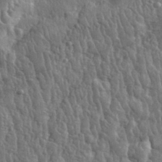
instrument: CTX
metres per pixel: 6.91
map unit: eHh
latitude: 31.9717
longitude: -79.2726
